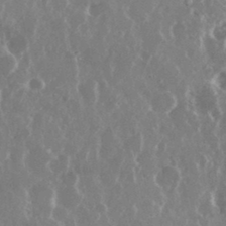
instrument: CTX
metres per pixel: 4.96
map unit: eHh
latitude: 34.8191
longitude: -58.7435
